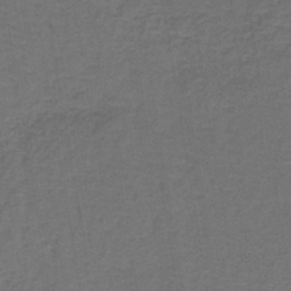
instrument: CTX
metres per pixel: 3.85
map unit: lHb
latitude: -39.5588
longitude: 59.2942
